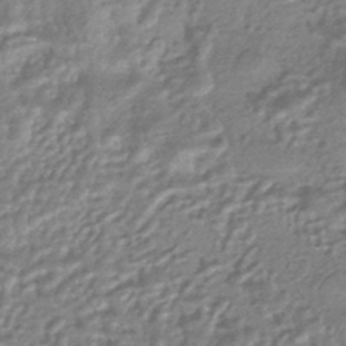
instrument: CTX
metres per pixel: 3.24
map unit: HNhu
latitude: -43.6154
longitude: 93.5777
